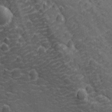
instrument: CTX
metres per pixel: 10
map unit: lHvf
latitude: 25.8394
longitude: 142.8974
